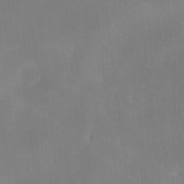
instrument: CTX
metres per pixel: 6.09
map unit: Ave
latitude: -9.6911
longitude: -123.3860
